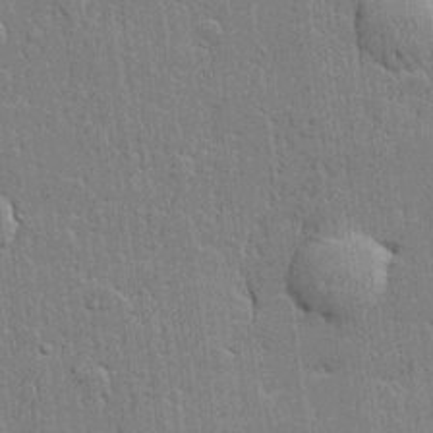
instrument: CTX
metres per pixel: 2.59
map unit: lHvf
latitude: 21.1970
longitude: 143.0864
